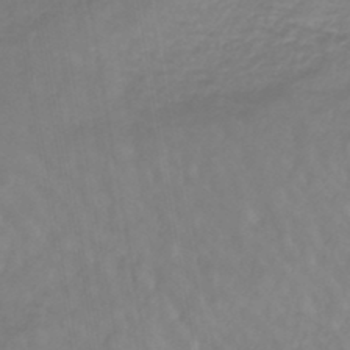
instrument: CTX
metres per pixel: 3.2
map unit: lHb
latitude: -44.8786
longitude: 66.0283
